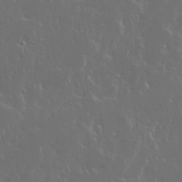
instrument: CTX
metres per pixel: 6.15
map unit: Ave
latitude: 14.4601
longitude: -137.5749
